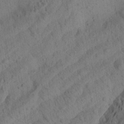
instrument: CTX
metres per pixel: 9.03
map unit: Aa
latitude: 23.6694
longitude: -143.2348
